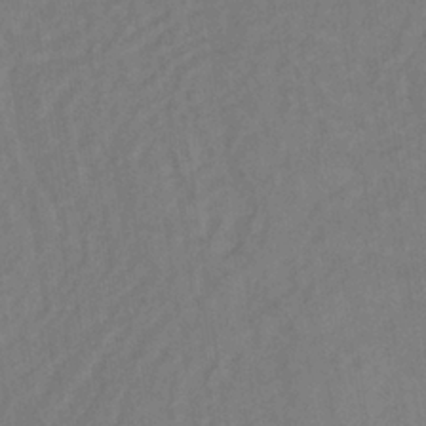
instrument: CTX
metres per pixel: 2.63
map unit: lHb
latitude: -34.5196
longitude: 66.8030
